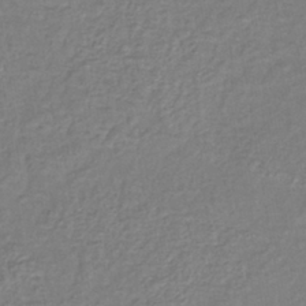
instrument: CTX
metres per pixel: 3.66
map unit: lHb
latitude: -40.5951
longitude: 61.6155
